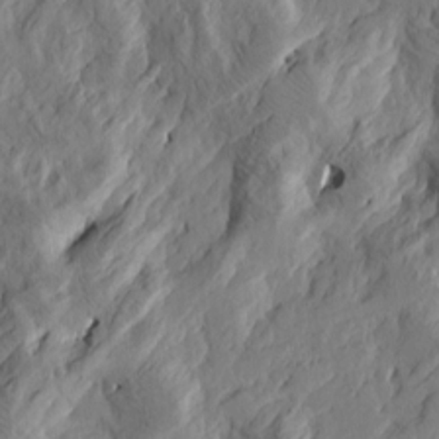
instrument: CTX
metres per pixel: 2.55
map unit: Htu
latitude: -3.0108
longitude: -178.5546
